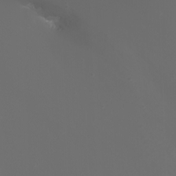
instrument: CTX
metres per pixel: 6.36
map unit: Nhu
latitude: -7.7855
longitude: -76.1011
